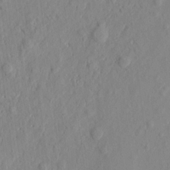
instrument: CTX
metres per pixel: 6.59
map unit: eHh
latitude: 5.9150
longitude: -73.5183
